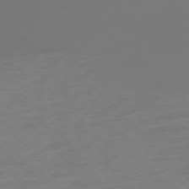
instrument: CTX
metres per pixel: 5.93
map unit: Ap
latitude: -76.5763
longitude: -63.0648
